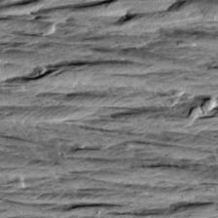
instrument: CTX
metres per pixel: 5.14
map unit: Aa
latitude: 8.7246
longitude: -138.3278
